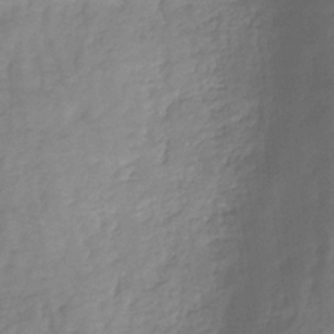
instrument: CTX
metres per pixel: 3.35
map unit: HNhu
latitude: -29.4266
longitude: 66.5952
